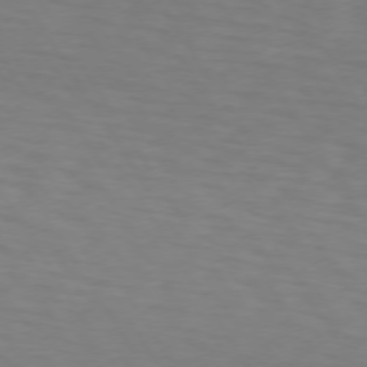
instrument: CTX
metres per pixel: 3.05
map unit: lApd
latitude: 73.4427
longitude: -75.2348
